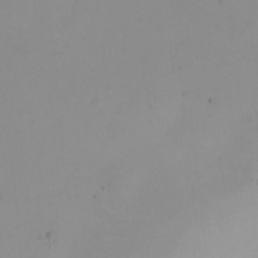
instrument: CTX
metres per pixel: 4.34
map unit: Hto
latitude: 2.2711
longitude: -36.4412
